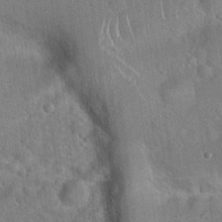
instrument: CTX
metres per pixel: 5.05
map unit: Hto
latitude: 19.4237
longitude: -52.4601
